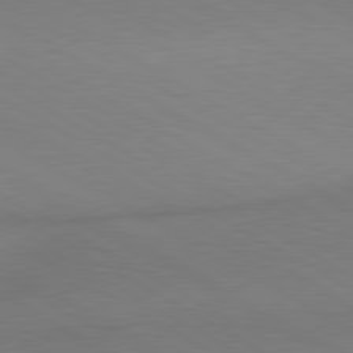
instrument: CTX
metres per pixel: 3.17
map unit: lApd
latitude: 80.4412
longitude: 163.6344
